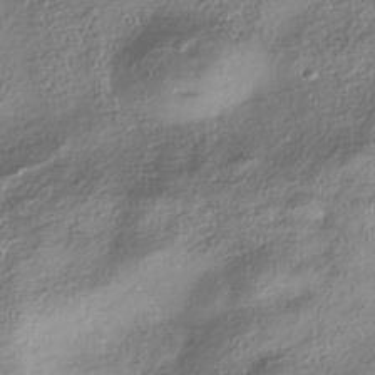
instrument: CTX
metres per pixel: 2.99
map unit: HNhu
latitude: -41.4265
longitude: 102.3306
